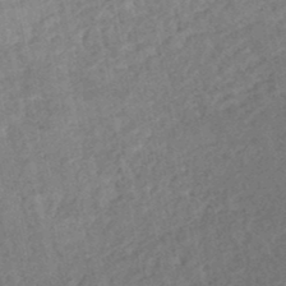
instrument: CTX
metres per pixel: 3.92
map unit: HNhu
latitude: -47.4643
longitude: 99.0486
